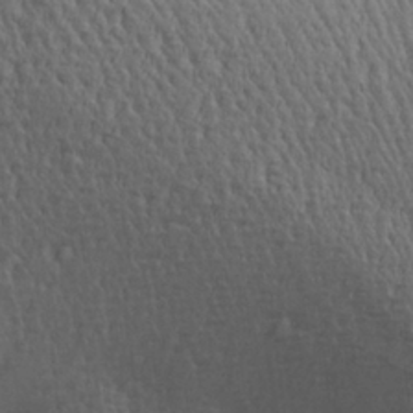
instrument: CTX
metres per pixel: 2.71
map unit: Aa
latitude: 27.2915
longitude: -138.2711
